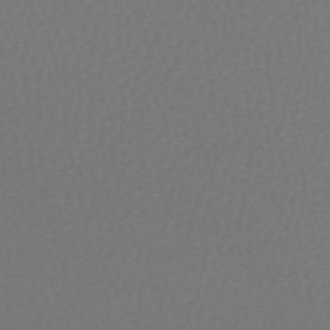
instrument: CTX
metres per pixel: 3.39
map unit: HNhu
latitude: -48.3873
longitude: 98.9164
